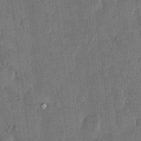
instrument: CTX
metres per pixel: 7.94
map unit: eHh
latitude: 14.0633
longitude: -68.8191
